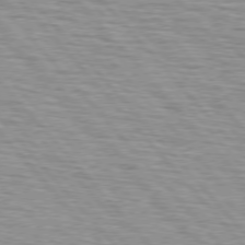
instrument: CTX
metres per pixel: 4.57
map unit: lApd
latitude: 75.8961
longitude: -82.8380
